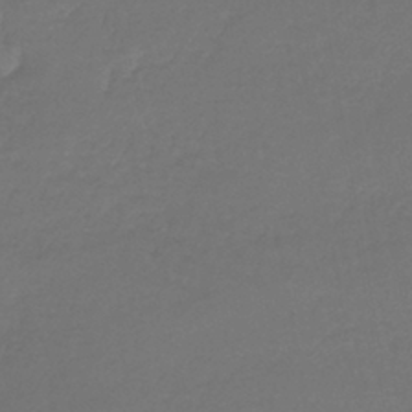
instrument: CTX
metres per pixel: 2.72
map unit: lHb
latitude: -42.2739
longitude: 65.5210
